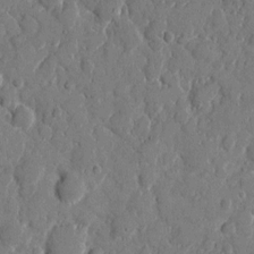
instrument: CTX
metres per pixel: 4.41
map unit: eHh
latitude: 8.1767
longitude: -67.1592
